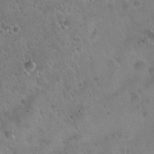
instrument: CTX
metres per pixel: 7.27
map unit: Hto
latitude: 22.2522
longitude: -54.3845
